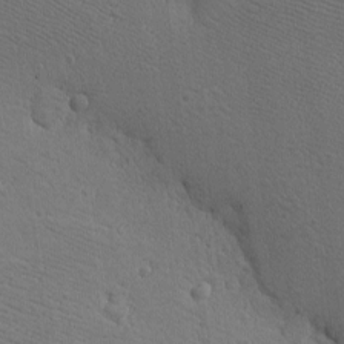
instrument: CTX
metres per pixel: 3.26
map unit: eHh
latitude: -7.9178
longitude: -70.5923
